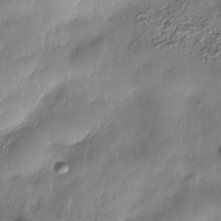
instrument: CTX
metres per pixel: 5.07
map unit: Nhe
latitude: -38.6141
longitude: -148.8569
